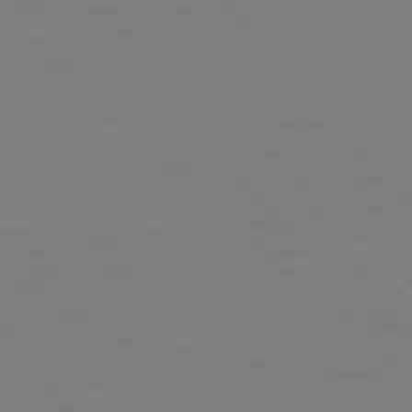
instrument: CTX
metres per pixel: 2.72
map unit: Ap
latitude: -76.4251
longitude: -79.8584
